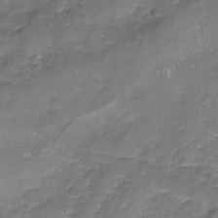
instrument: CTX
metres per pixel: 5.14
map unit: Nhu
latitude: -18.2550
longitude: -57.3859
